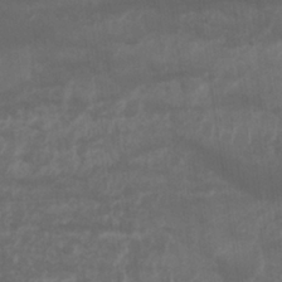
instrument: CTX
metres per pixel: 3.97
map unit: Nhu
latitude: 25.9528
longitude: -62.2901
